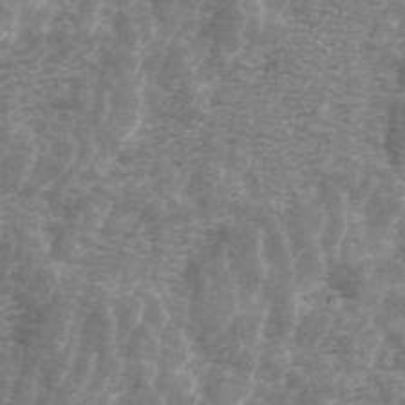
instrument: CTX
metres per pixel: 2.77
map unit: ANa
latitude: 44.3278
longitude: 25.4076
